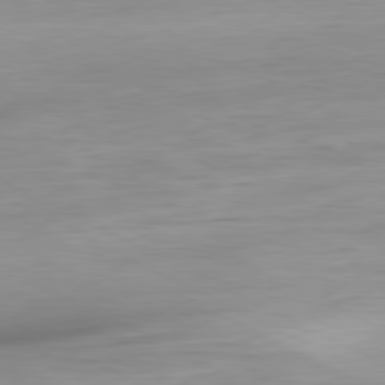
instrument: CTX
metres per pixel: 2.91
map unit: Ap
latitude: -81.3132
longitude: -95.9906
